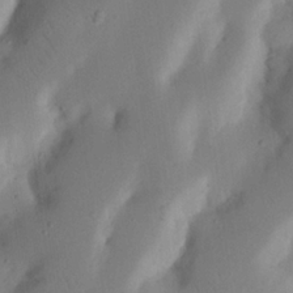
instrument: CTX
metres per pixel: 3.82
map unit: Nhu
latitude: 19.3481
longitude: -74.3845
